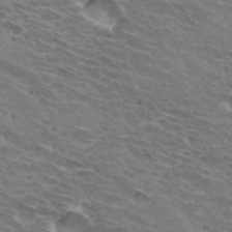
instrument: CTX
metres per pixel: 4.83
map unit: Hto
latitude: 32.4979
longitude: -43.3482
